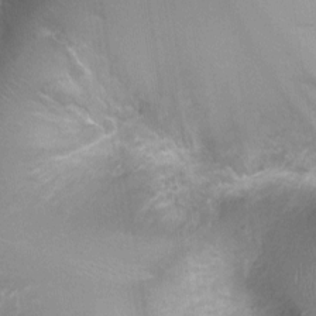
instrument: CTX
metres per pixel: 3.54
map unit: Ht
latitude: -1.4266
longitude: -16.7246
